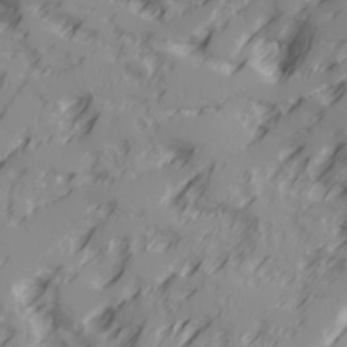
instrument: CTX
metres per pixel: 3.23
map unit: Ave
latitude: 18.0444
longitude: -129.2348
